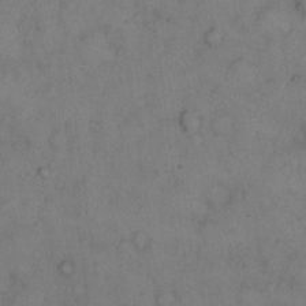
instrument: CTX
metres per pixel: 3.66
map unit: eHh
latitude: 15.0837
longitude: -62.4601
